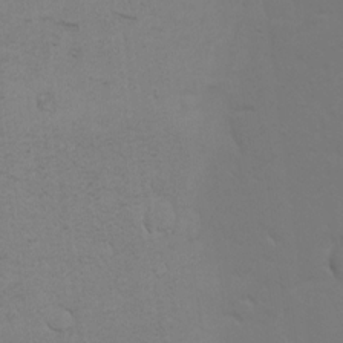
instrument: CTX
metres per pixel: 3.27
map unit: eHh
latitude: -2.8596
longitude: -73.7828
